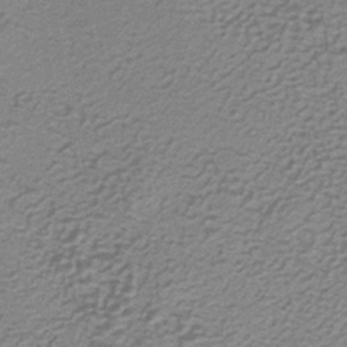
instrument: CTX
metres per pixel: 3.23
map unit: lHb
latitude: -36.5007
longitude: 59.5399
